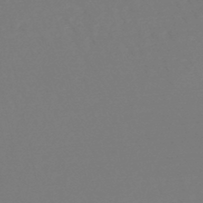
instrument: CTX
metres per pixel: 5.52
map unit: lHb
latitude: -46.6896
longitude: 65.1431
